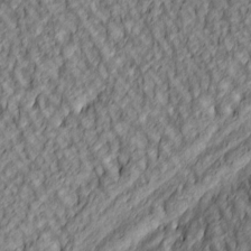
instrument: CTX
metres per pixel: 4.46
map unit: lAa
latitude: 4.6113
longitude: -116.4034
